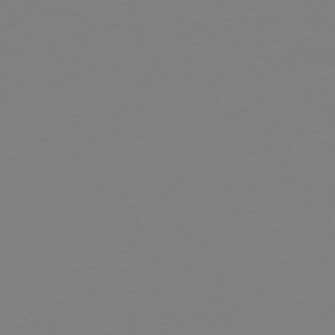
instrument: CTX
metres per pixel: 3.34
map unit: Hpe
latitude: -70.3306
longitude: 16.4629
